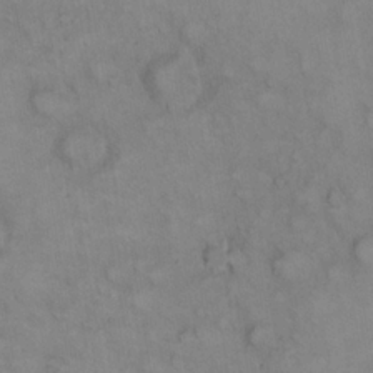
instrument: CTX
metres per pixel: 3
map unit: eHh
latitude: 22.6868
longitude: -62.1767
